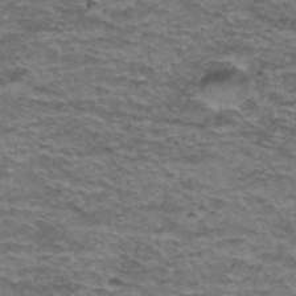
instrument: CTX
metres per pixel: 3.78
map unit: Hto
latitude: 38.1389
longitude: -41.6127
